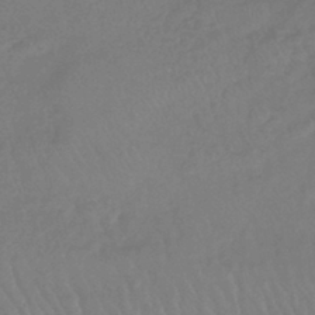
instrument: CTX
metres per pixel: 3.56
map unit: lHb
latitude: -42.6518
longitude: 74.2362
